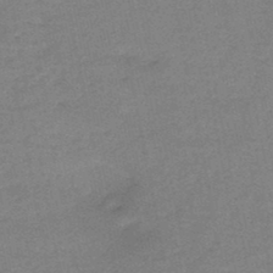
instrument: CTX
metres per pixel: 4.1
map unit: HNb
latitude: -46.8597
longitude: -36.2145
